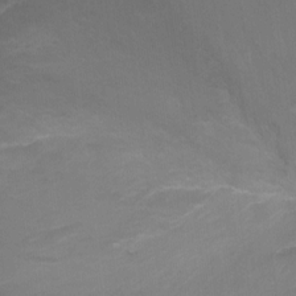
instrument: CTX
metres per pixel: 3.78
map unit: Ht
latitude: -11.1053
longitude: -35.0836
